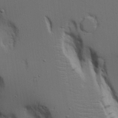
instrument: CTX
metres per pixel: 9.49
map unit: Aa
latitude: 19.0080
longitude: -126.4412
